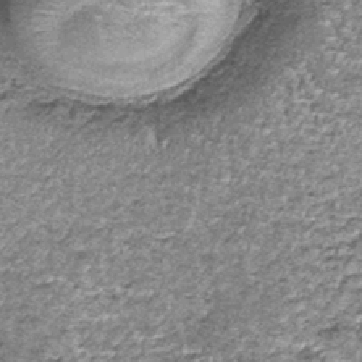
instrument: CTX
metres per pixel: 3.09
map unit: lHb
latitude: -37.8800
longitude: 66.0094
